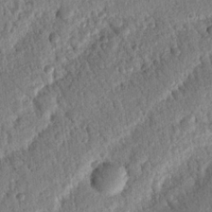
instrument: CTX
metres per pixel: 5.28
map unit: Nhu
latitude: 19.5749
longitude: -77.9717
